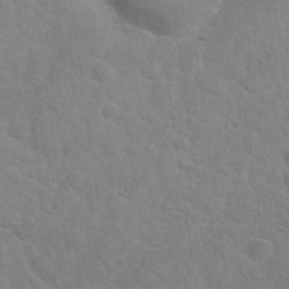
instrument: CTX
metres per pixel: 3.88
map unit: Nhu
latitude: 30.7625
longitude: -48.7813
